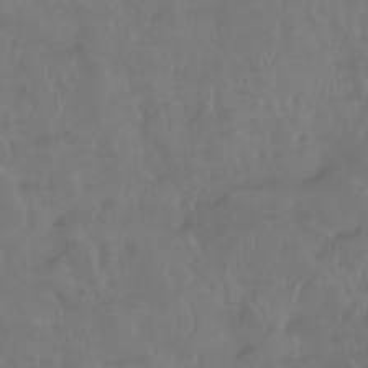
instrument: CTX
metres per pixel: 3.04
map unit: Htu
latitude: -14.6330
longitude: -46.5546
